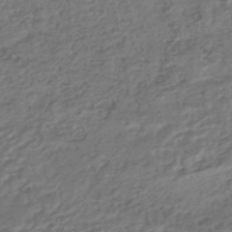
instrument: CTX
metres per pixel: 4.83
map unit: HNhu
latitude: -45.8989
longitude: 101.1809
